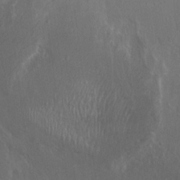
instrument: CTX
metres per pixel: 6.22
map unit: Hto
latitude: 19.5560
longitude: -57.1592
